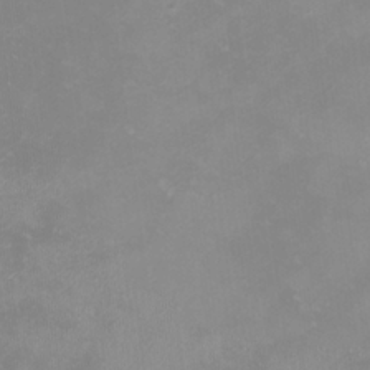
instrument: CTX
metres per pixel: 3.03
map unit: Nhu
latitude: -0.3496
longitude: -78.4979
